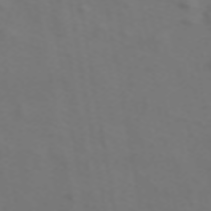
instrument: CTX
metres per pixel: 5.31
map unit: ANa
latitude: 44.8002
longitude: 28.2928
